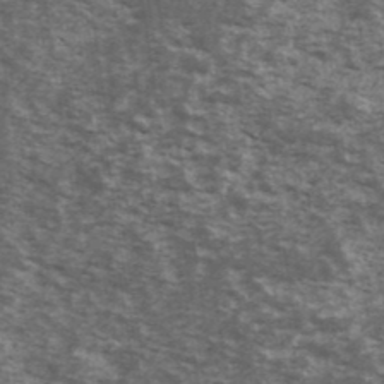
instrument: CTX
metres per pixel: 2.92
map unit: Ave
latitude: 40.1010
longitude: -110.1578
